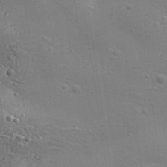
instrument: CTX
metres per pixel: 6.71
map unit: Aa
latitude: 32.6868
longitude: -133.8772
